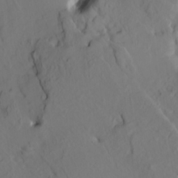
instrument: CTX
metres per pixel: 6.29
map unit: HNhu
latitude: 11.0836
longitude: 23.7289
